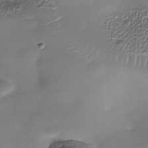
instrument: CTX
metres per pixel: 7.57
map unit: Nhe
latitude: -36.9730
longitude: -90.4034
